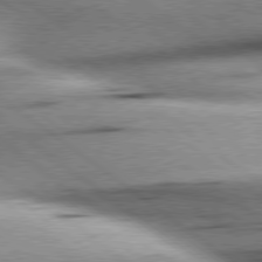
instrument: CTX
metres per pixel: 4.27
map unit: Hpe
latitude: 78.9136
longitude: -154.6301
